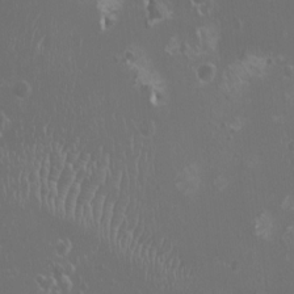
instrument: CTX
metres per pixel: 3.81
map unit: HNhu
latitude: -1.5211
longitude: 1.2187
